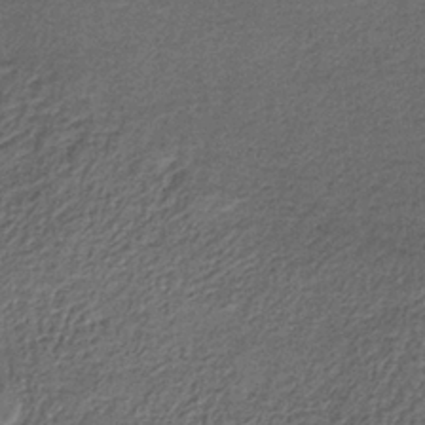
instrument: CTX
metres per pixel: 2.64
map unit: lHb
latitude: -35.2565
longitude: 66.2550
